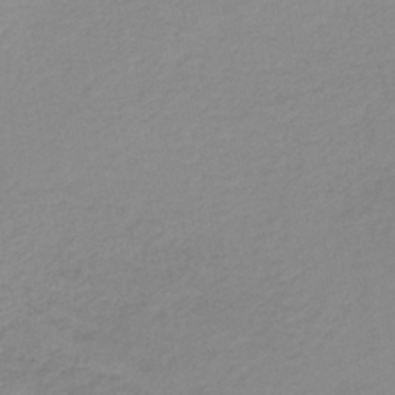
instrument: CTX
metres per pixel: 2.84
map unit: eAb
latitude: -35.9745
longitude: 51.8611
